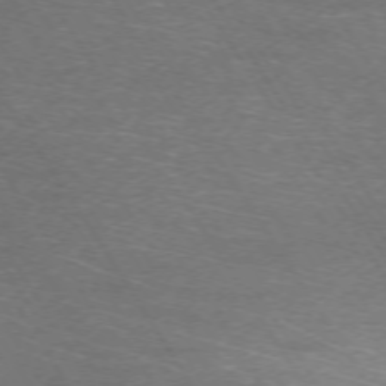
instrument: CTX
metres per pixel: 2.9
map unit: Ap
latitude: -74.8030
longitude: -76.0255
